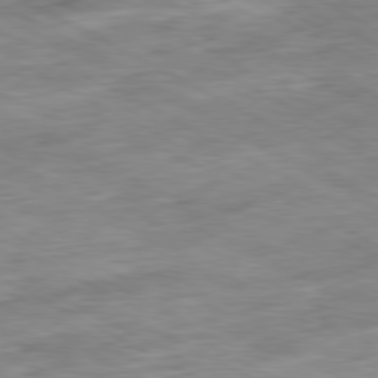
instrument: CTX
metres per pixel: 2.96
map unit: Ap
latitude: -80.9164
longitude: -81.1592
